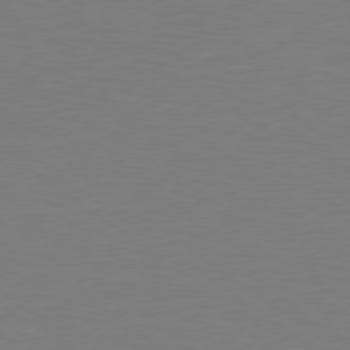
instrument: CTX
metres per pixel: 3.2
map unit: Hpe
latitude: 78.7813
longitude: -149.5938
